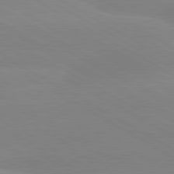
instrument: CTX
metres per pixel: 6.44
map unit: lApd
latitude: 80.4412
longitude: -153.1403
